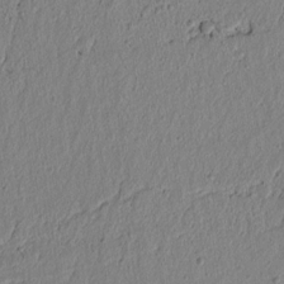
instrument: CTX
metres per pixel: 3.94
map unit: lAvf
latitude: 6.7057
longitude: 165.1431
